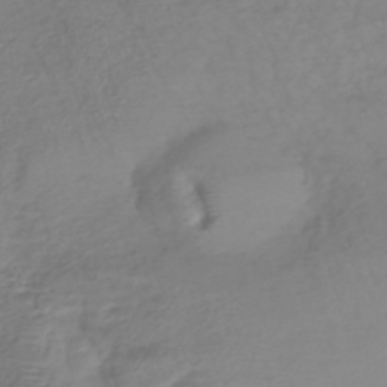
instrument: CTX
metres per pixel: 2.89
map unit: lHb
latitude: -39.2187
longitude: 70.0850
